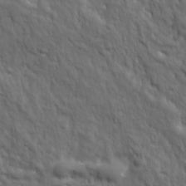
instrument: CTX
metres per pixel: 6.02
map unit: Ave
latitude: 17.3671
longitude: -132.6113
